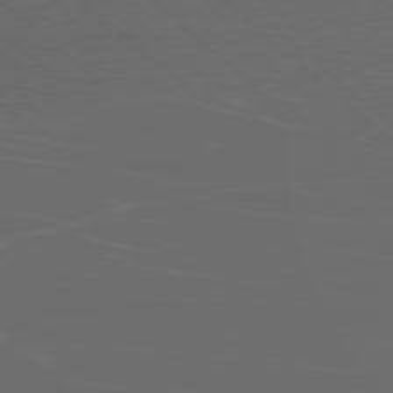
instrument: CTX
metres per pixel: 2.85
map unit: Ap
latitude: -78.5573
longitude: -70.2333
